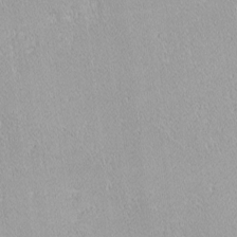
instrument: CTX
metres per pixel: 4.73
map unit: lHvf
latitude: -12.4629
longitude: -104.8002
